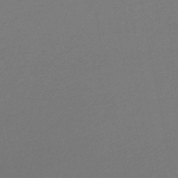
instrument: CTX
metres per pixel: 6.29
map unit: lHb
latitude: -47.8989
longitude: 69.1053
